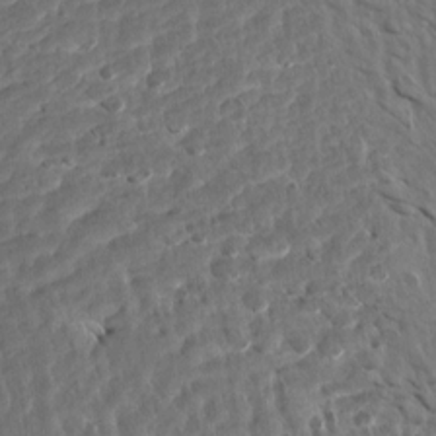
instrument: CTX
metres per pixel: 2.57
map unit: Aa
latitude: 13.4049
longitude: -143.3482
